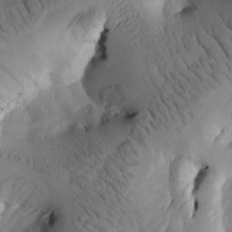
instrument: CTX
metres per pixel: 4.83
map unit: Htu
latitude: -3.3131
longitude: 169.8800
